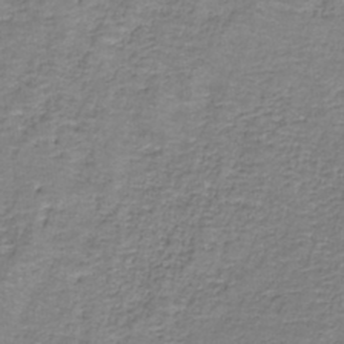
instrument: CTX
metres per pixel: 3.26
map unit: eAb
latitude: -36.7652
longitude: 52.8219
